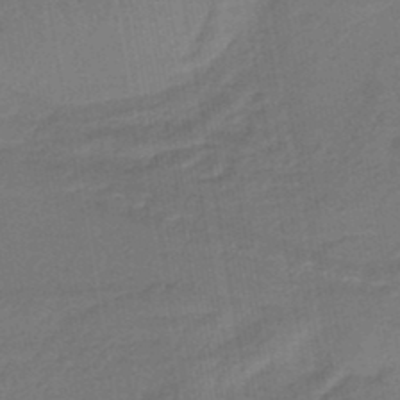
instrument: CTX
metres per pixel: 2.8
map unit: eHb
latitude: -46.5951
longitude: 88.0283
